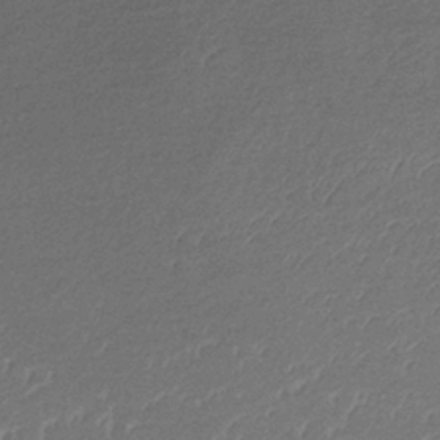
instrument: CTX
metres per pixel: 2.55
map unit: lHb
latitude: -36.2739
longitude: 71.9556
